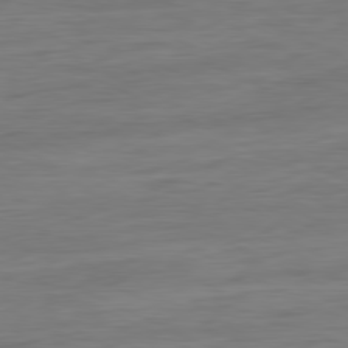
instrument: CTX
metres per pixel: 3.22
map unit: Ap
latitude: -81.1809
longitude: -76.7813
